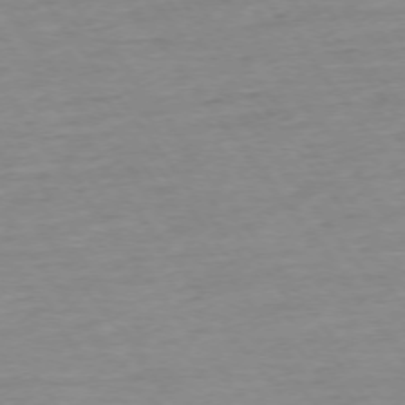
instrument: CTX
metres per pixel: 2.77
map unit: Ap
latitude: -74.8597
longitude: -83.5560
